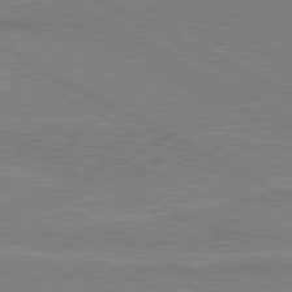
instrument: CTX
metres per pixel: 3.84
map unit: lApd
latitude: 80.4790
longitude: 121.2754
